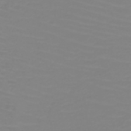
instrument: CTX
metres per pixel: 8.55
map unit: HNb
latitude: -49.2187
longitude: -51.4048
